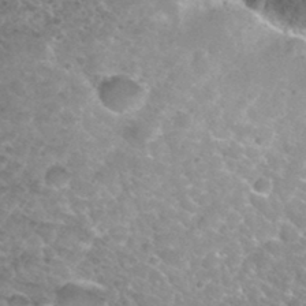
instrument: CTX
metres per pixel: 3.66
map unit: Hto
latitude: 33.2537
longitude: -48.4412
